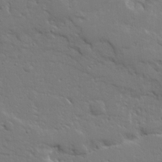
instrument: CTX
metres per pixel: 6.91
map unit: Ave
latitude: 14.4223
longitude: -139.3671
